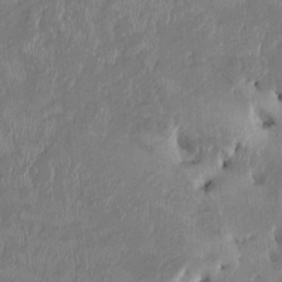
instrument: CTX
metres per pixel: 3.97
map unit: HNhu
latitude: 2.3278
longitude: -5.9150
